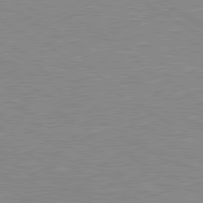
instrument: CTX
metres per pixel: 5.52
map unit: lApd
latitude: 80.0633
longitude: 122.0283
